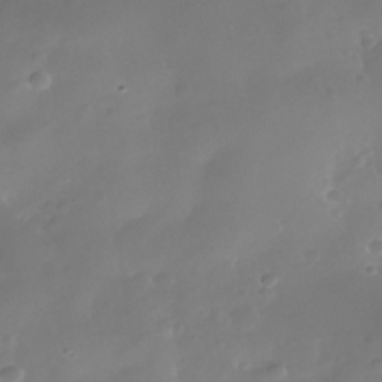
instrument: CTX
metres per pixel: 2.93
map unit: Nhe
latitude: -36.6518
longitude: -130.8380
